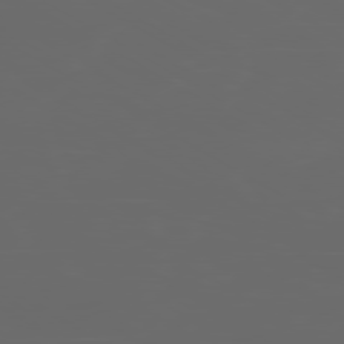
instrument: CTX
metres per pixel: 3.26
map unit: Ap
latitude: -80.0472
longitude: -71.4426
